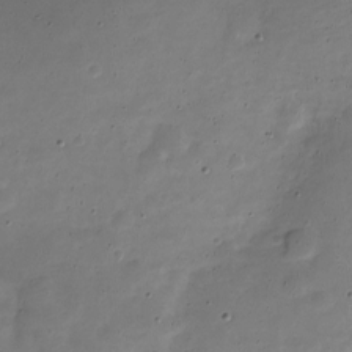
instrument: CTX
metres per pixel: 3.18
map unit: Nve
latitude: -22.2551
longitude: 105.3698
